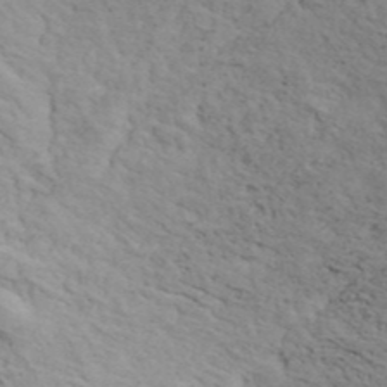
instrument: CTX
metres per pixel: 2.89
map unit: ANa
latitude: 43.2726
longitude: 53.8800
